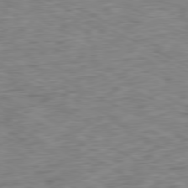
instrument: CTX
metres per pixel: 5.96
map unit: Ap
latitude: -80.8975
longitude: -72.2523
